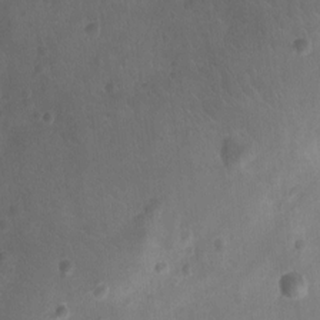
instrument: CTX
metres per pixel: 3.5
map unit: Ht
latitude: -10.0850
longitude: -22.4979
